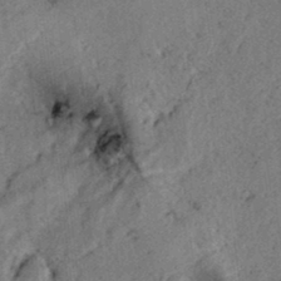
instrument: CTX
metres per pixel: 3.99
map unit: lAvf
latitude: 4.5924
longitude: 158.8219
